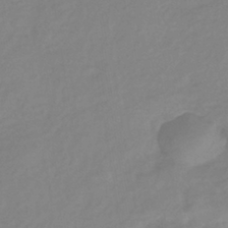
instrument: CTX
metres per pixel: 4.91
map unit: eHb
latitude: -40.6707
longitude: 80.7841
